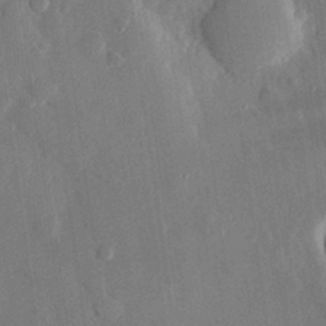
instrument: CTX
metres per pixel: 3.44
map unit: eHh
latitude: 28.7246
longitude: -79.7450
